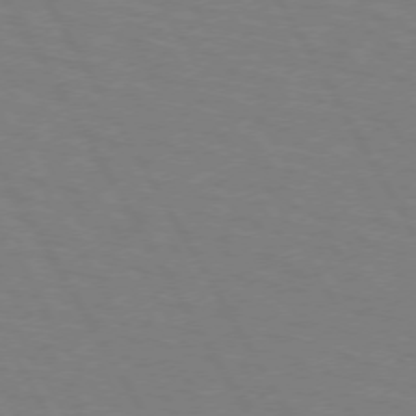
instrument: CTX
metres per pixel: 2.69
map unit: lApd
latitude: 72.4601
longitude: -57.0269
